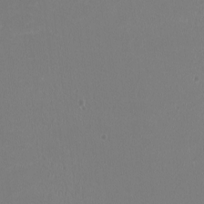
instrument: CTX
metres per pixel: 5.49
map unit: HNhu
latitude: -0.9542
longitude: 0.0661
